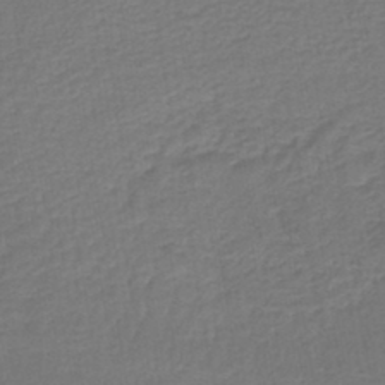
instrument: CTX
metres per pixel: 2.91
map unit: lHb
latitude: -43.0297
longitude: 60.1228
